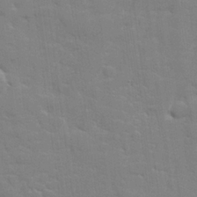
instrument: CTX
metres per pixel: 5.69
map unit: lHvf
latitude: 24.0822
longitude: 142.1038
